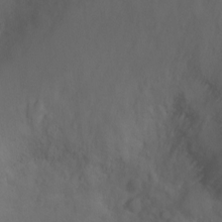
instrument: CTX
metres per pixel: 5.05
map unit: Ht
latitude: -0.4251
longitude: -17.8394
